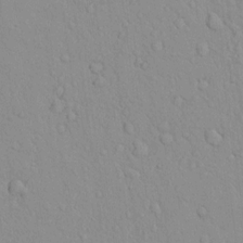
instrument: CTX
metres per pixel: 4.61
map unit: lAvf
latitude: 8.5924
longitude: 168.4251
